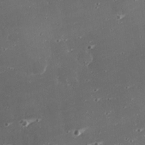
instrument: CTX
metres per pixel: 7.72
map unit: eHh
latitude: 24.9702
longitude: -89.8395
